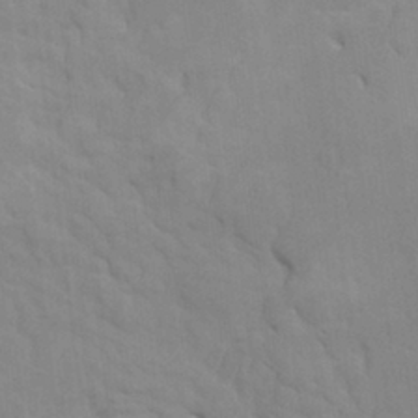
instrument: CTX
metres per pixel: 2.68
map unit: HNhu
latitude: 4.3656
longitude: -2.8002
